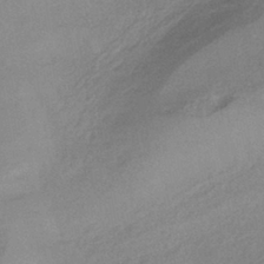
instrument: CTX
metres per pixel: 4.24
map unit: HNhu
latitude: -40.8786
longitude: 92.4818
